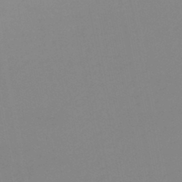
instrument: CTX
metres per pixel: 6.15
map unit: HNb
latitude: -44.9920
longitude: -44.8569
